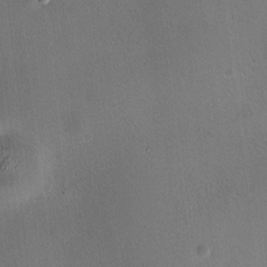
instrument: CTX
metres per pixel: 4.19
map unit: HNhu
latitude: 9.0836
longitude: 13.9178
